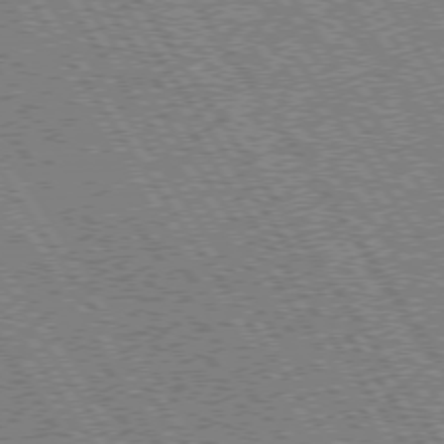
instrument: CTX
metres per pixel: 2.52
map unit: Hpe
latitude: 74.0255
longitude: -141.2348
